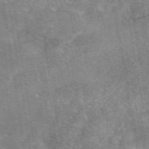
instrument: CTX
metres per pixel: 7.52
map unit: eAb
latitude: 46.5735
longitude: 102.5385
